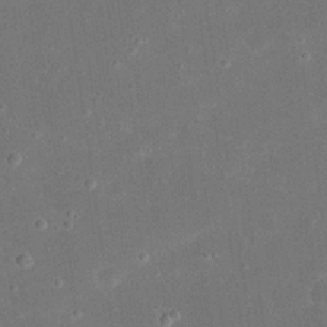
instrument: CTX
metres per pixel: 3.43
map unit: eHh
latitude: 20.2712
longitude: -68.9703
